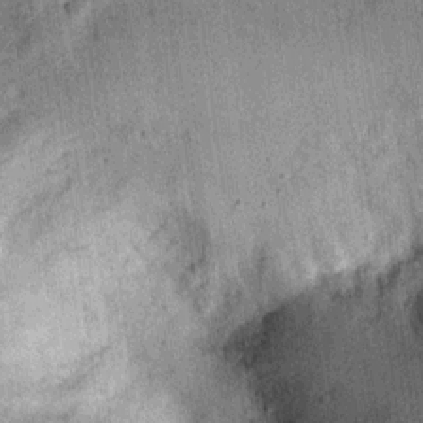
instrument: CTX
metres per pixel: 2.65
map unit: Ht
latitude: 9.1025
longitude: -38.6679
